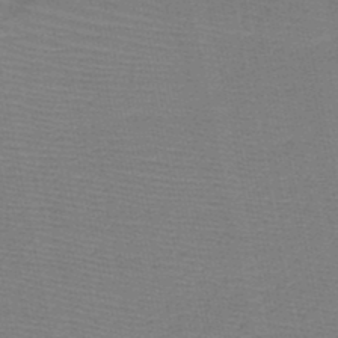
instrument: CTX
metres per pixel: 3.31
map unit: HNb
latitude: -48.4629
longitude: -41.1214
